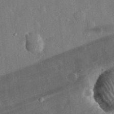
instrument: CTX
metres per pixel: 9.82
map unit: lHvf
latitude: 32.8002
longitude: -91.1403
